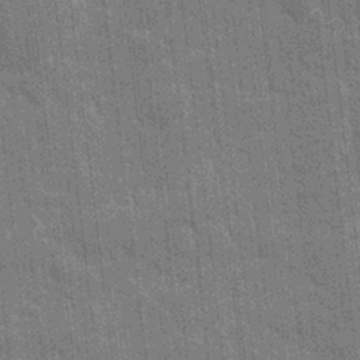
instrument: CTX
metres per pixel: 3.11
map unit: eHh
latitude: 6.8002
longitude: -74.3656
